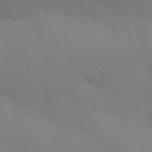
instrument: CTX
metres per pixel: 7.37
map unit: Aa
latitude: 25.5560
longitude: -142.9325
